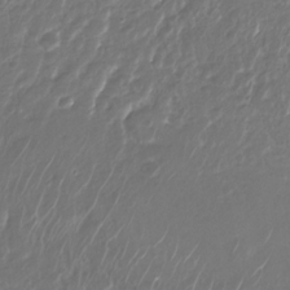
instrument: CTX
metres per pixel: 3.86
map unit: Nhu
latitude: -28.1039
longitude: -67.8772
